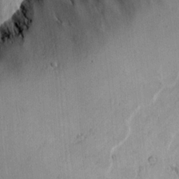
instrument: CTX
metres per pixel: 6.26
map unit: Aa
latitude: 18.9324
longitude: -126.7813
